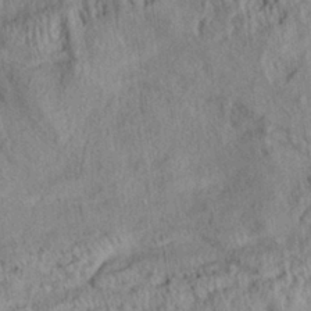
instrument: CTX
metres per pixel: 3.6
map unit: Aa
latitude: 30.4979
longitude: -133.2159
